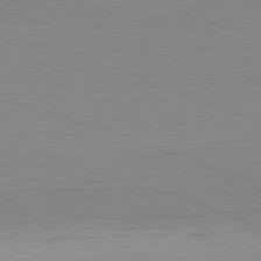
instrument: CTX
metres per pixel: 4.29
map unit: Hpe
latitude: -82.1606
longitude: 10.7085
